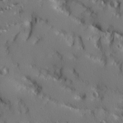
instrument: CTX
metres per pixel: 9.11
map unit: Ave
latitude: 11.9906
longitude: -101.6127
